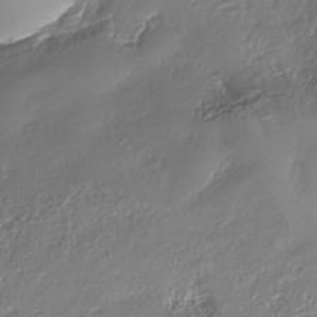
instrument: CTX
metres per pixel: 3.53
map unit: HNhu
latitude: -37.8611
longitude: 33.3888
